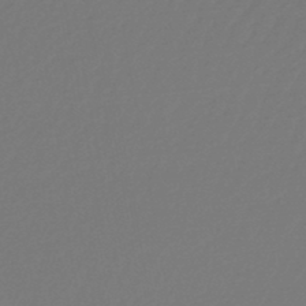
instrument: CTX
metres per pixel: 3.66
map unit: lHb
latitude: -46.2172
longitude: 60.2739
